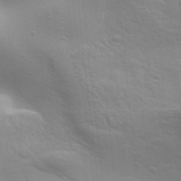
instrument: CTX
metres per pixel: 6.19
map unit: Aa
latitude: 32.1578
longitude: -133.4615
